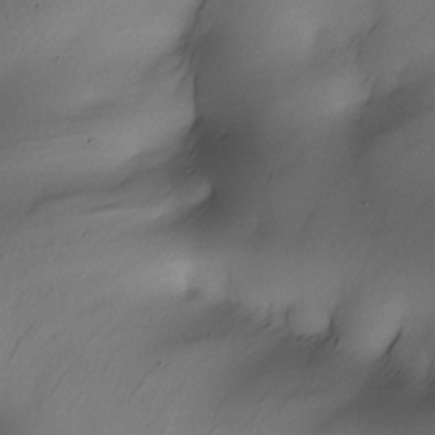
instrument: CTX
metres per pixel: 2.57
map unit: Nhe
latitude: -30.7463
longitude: -139.8016
